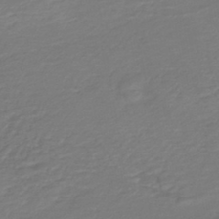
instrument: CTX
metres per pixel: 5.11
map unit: lHb
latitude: -42.6707
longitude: 81.2376
